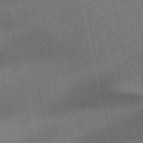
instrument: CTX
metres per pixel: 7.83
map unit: eHb
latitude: -48.0094
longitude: 88.6896
